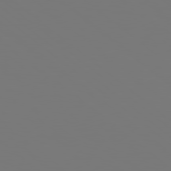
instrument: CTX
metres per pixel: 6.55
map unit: Hpe
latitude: 78.8758
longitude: -138.0633
